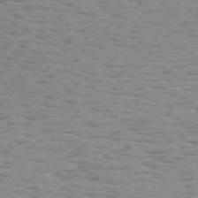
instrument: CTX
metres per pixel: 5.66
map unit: Hpe
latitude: 73.1215
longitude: -143.1592
